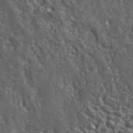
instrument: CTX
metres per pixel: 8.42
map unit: lHvf
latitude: 42.1011
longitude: -89.6505
